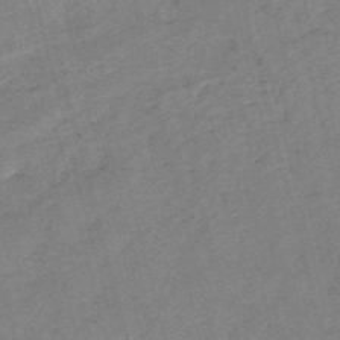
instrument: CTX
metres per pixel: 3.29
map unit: HNb
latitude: -54.1984
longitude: -46.3657
